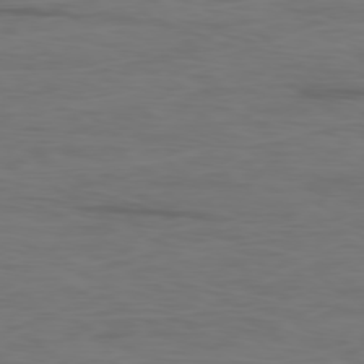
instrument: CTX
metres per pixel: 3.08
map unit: Ap
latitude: -78.9730
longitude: -71.0647
